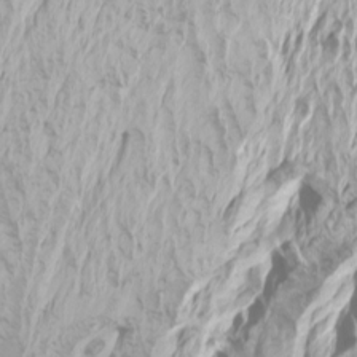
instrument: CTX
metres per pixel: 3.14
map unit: Htu
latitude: -6.4818
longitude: -72.1389
